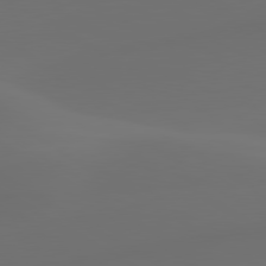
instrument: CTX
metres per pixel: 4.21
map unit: lApd
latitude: 80.3656
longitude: -84.9703
